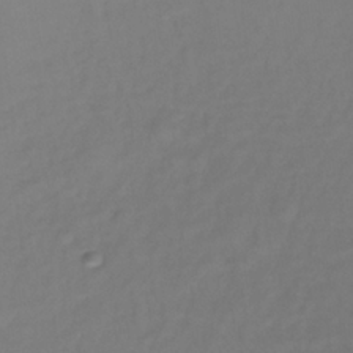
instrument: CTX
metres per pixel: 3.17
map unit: lHb
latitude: -35.5210
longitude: 64.2929
